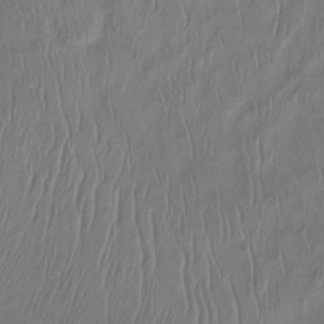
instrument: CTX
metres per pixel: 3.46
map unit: Ht
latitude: -15.3321
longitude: -45.1781
